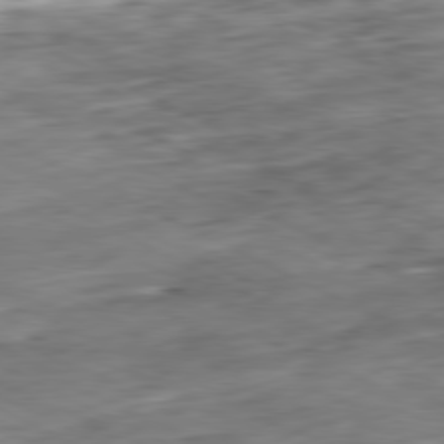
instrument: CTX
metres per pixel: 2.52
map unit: Ap
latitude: -81.0865
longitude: -82.7057
